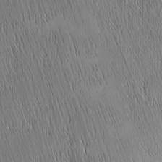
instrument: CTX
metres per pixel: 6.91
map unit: Nhu
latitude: -6.0661
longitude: -152.5735
